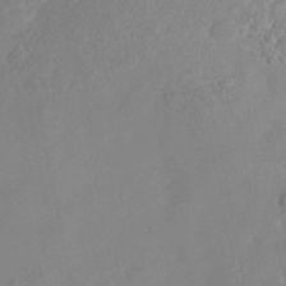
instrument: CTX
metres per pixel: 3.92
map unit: Nhe
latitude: -41.7666
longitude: -111.7639
